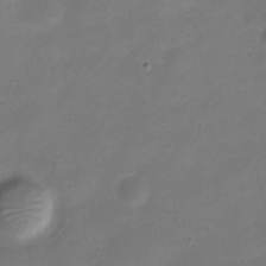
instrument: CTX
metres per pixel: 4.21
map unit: Nve
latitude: -21.4265
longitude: 104.8786
